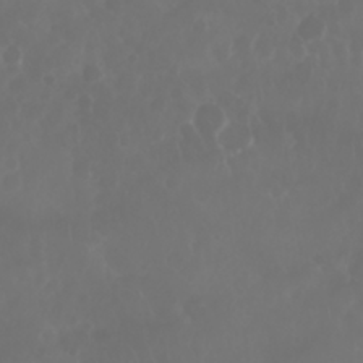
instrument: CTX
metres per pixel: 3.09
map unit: Nhu
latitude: 28.7057
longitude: -64.0255
